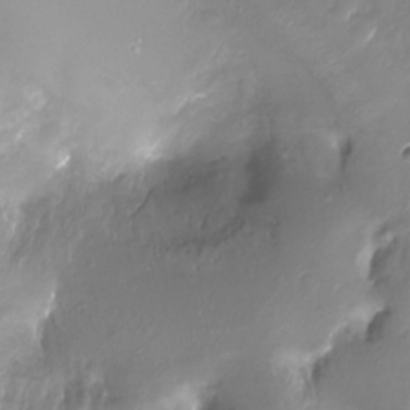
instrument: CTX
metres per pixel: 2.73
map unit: Ht
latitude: -17.4266
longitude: -45.0458
